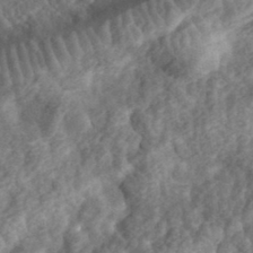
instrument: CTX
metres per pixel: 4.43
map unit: eHh
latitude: 35.3292
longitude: -79.4805
